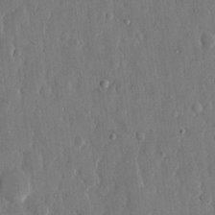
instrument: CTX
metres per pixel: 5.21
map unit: eHh
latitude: 13.8772
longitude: -70.1011
